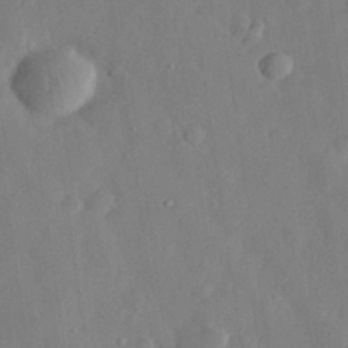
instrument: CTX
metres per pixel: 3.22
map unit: eHh
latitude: 30.6302
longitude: -78.1578
